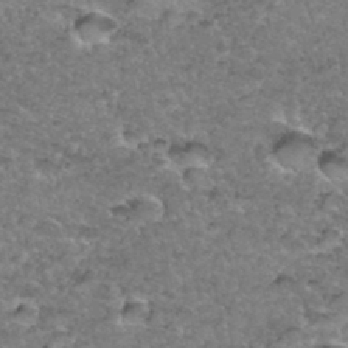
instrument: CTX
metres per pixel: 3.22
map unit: Hto
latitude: 35.5749
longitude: -48.2711
